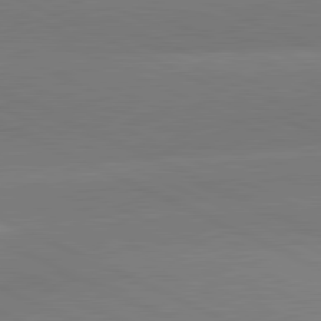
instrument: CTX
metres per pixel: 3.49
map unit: lApd
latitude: 81.4804
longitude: -154.5546
